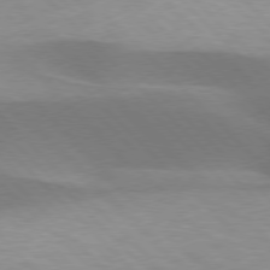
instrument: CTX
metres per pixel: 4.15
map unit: lApd
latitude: 77.0836
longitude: -51.0458
